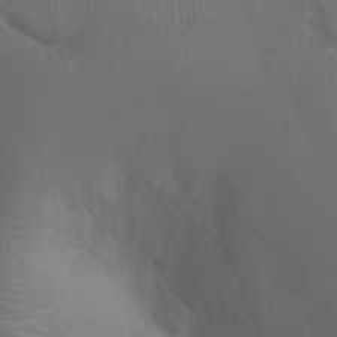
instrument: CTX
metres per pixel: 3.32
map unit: Ht
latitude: -0.4818
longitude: -16.2334
